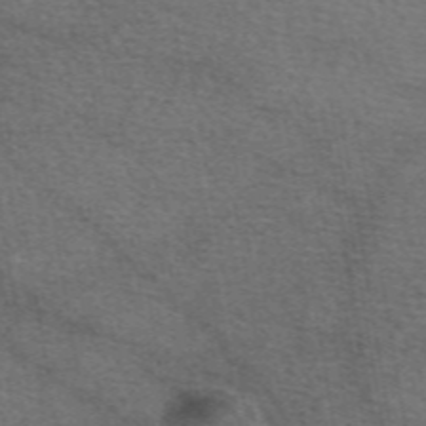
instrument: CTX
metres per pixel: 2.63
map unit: eAb
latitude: 49.9339
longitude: 110.9352
